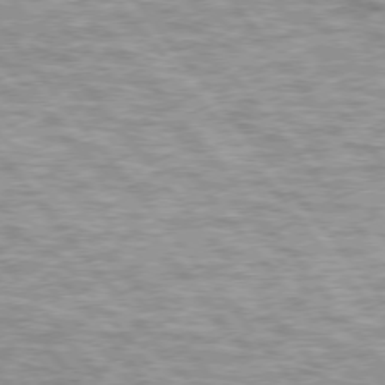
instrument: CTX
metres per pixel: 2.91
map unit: lApd
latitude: 75.1781
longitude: -49.0269
